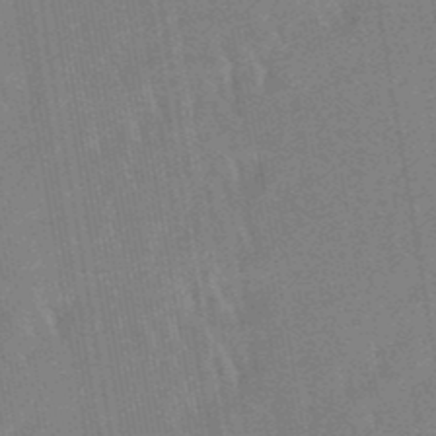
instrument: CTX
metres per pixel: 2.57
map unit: lHb
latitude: -48.4062
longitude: 71.1431
